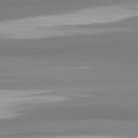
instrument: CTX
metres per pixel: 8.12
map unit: lApd
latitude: 82.3278
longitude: 172.2361
